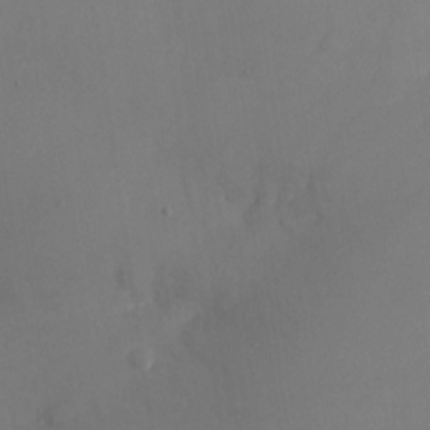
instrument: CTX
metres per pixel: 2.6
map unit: Nhu
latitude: -23.2187
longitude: -70.7813
